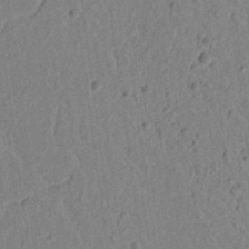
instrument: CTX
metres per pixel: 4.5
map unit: lAvf
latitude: 6.8380
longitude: 165.6722
